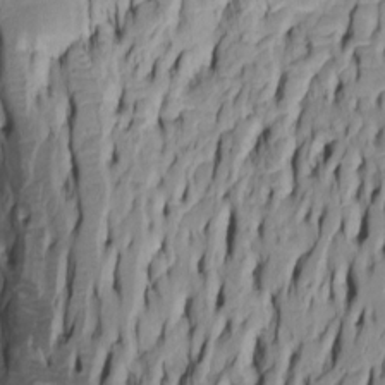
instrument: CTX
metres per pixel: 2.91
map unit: Htu
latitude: -5.3320
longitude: 151.8989
